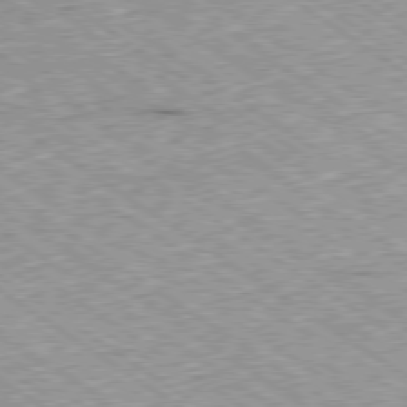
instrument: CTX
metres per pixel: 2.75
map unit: Hpe
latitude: -79.5966
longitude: 7.8422
